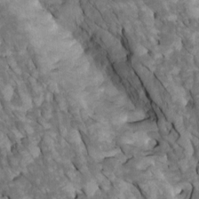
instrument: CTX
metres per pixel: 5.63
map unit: Htu
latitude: 1.3292
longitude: 144.4629
